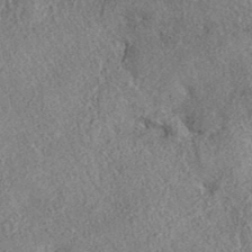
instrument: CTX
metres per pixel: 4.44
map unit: eAb
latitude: 36.8947
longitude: 112.9542
